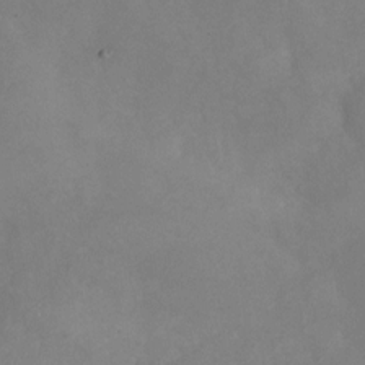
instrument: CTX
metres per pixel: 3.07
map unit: Nhu
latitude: -24.1417
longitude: -57.2725
